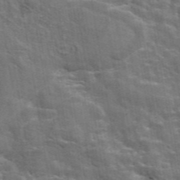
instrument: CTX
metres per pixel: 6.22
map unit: eAb
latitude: 44.5357
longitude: 111.9745
